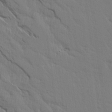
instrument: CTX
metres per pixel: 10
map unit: Aa
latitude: 14.7247
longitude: -147.2726
